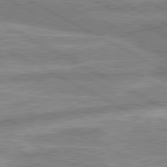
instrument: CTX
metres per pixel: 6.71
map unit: lApd
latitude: 80.4034
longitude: -167.2348
